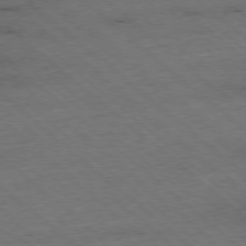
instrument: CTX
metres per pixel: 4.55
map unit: Ap
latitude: -77.9367
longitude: -85.7828
